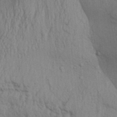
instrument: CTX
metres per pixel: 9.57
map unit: Aa
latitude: 32.1578
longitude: -135.4993
